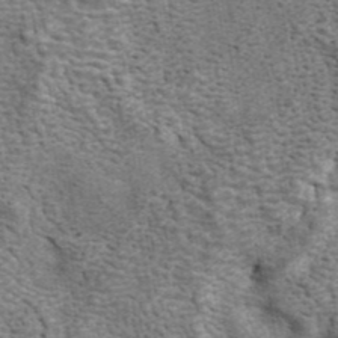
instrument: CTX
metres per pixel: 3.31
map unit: ANa
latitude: 41.8772
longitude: 13.3132
